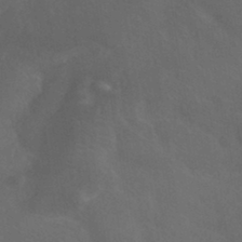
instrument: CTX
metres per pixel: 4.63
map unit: HNhu
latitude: -39.8234
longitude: 97.2943
